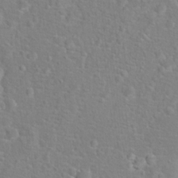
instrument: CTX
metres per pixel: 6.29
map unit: Hto
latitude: 17.0647
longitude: -42.1767
